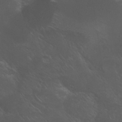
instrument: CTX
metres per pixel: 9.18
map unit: Nhu
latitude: 24.3089
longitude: -52.6491
